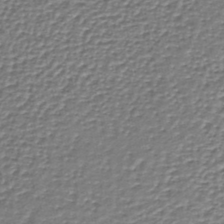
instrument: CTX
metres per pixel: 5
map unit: lHb
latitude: -36.9730
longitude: 58.6896
